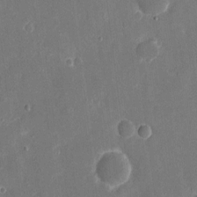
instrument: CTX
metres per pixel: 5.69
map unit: eHh
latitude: 8.8002
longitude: -68.8758
